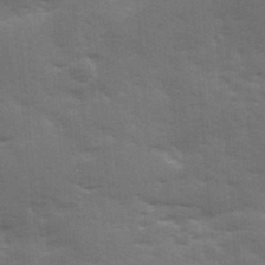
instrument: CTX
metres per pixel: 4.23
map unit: Ave
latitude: 11.8961
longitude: -102.5168
